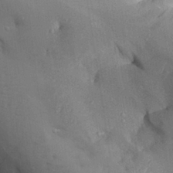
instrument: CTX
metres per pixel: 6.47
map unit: Aa
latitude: 29.5938
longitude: -132.2712
